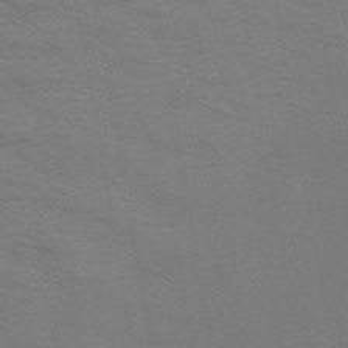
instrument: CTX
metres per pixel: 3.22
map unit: ANa
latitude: 43.1403
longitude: 14.2173
